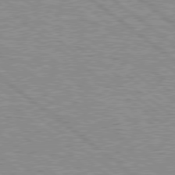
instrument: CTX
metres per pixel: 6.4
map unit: Hpe
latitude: 78.6302
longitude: -156.8191
